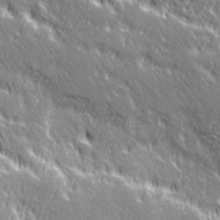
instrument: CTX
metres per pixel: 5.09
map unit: Ave
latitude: 20.7247
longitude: -135.6127
